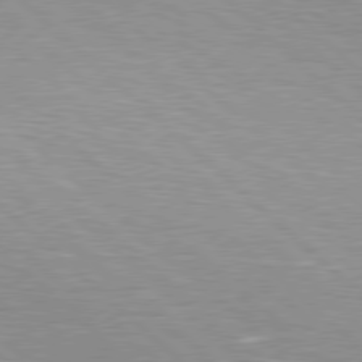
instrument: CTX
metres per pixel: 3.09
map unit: Hpe
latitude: 78.1389
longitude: -139.5938
